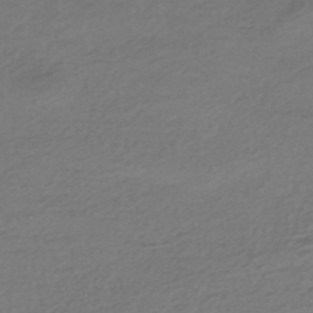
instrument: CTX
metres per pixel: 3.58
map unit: HNhu
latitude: -44.8975
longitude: 95.3320
